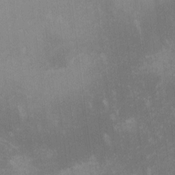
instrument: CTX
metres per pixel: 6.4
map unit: lHvf
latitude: -13.7289
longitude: -103.1970
